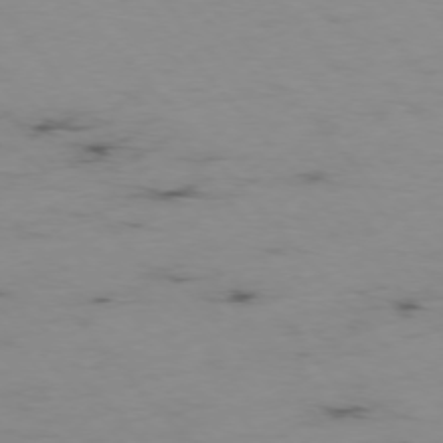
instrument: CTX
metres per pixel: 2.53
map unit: Hpe
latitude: -76.0661
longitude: -19.1214
